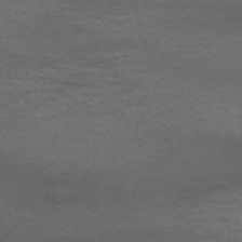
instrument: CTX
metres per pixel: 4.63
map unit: Nve
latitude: -58.7841
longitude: 66.2550
